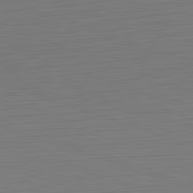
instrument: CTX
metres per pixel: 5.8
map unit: Hpe
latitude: -82.4251
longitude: 10.5385
